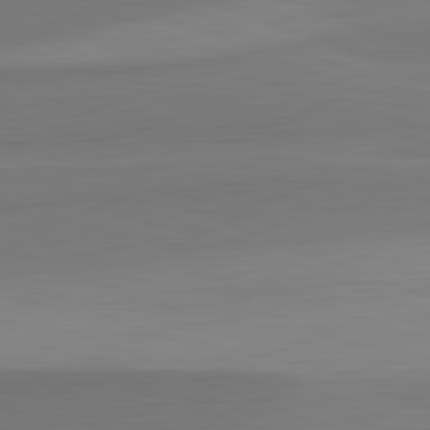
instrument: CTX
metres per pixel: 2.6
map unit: lApd
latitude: 82.7246
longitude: 156.0283
